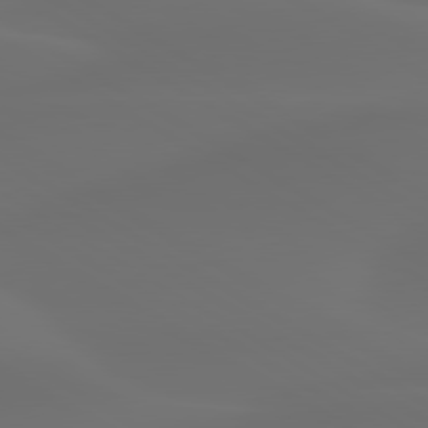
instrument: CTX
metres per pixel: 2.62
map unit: lApd
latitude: 80.2711
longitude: -85.2348
